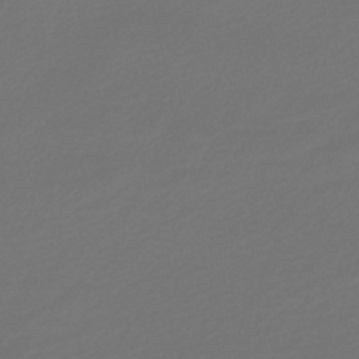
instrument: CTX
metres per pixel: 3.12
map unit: lHb
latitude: -46.8408
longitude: 59.4454
